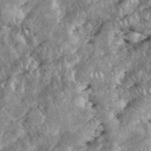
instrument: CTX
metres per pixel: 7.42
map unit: eHh
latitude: 38.6112
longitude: -56.7624
